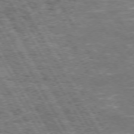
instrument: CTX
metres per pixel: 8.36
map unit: Hpe
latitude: 73.4994
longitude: -125.5560
